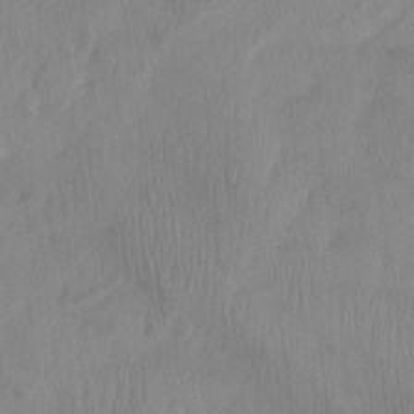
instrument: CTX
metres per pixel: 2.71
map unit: Nhu
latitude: -12.4629
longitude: -65.8206
